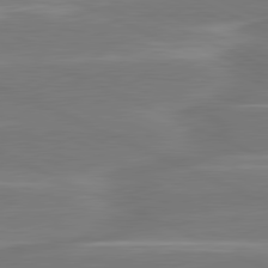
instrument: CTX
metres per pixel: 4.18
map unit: lApd
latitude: 81.2537
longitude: -131.2915
